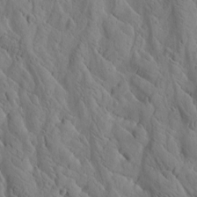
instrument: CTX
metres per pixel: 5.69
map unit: Htu
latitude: -2.8974
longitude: 169.3320
